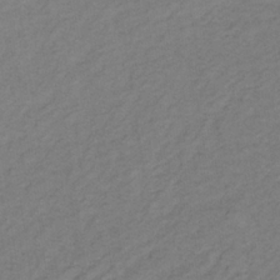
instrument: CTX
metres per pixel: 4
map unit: lHb
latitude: -32.9731
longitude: 65.0109
